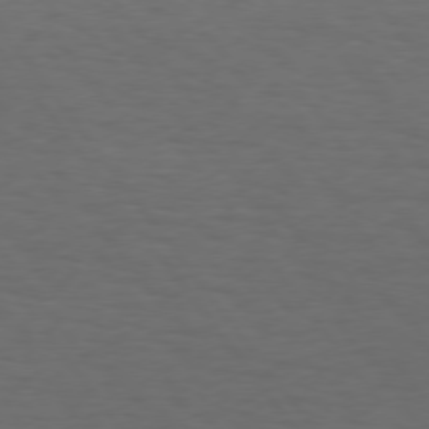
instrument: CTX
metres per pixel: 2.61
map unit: Hpe
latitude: 75.1970
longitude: -130.8758
